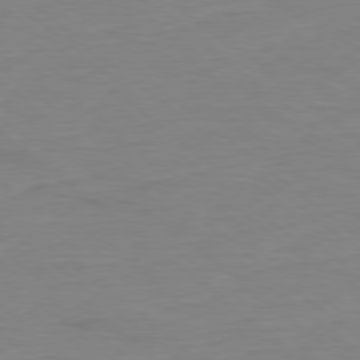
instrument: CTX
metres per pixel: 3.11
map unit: Ap
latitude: -78.5573
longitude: -89.5372
